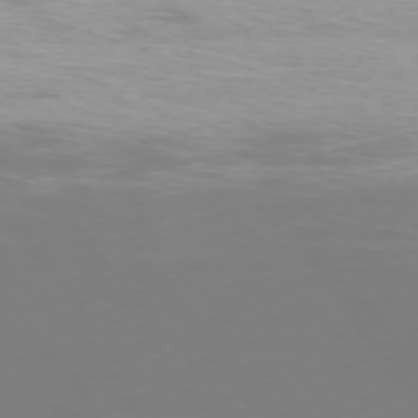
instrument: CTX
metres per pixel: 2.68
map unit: Ap
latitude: -75.0865
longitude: -76.1577
